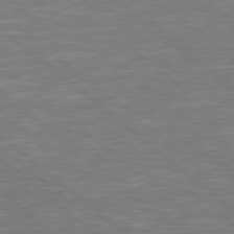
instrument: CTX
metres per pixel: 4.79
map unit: Hpe
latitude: 78.6491
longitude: -152.7435
